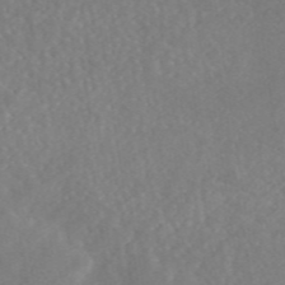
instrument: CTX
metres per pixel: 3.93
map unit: eAb
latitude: 46.1200
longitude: 127.1809
